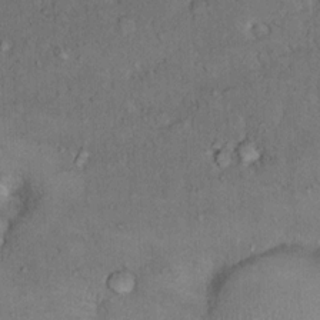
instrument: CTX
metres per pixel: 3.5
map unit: Nhu
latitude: 13.1592
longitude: -26.9325
